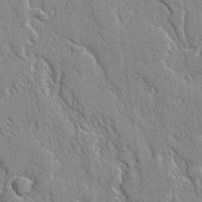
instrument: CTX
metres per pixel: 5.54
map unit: lAvf
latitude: -2.2739
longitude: -109.4237
